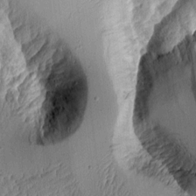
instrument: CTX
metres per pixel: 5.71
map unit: Aa
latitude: 10.3467
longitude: -127.8772
